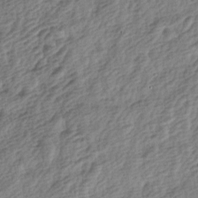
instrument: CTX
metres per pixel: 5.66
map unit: lAa
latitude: -3.9745
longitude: -123.0081
